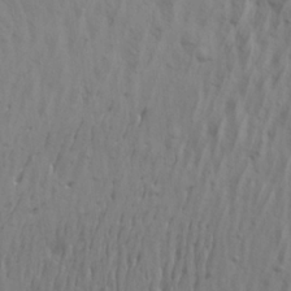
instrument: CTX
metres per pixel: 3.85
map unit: Aa
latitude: 21.0648
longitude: -142.5546
